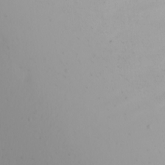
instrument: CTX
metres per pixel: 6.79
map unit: Nhu
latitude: -5.9178
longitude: -95.4805
